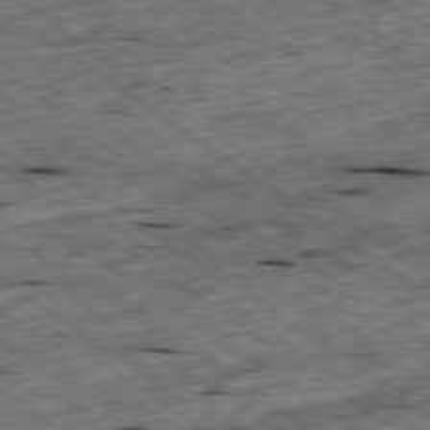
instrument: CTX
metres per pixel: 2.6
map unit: Ap
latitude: -79.3887
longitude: -87.8583
